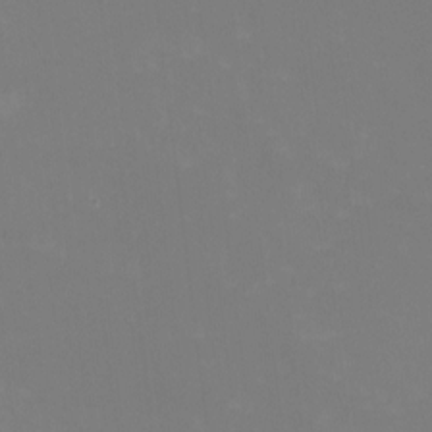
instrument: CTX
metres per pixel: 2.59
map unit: HNhu
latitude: -1.1243
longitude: -5.0269
